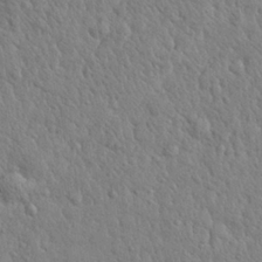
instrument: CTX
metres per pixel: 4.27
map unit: eHh
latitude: 28.1955
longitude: -75.8961
